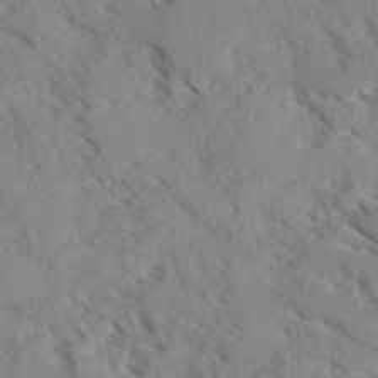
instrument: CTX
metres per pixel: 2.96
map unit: Ave
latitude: -0.1228
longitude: -110.6491
